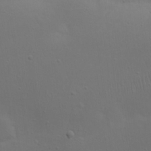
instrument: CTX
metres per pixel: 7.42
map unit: eHh
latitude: 23.4237
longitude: -69.2159
